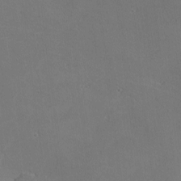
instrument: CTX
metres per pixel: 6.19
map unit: lHvf
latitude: -9.6344
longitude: -100.2334
